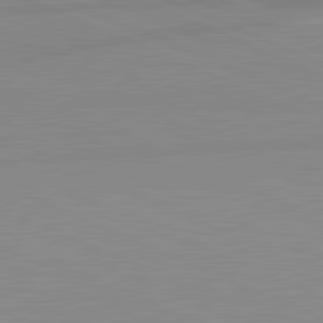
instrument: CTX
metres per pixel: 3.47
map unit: lApd
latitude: 81.8961
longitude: -168.1389
